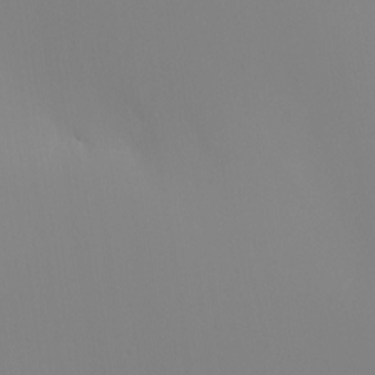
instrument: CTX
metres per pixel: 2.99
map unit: Nhu
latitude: -6.9541
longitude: -93.3859
